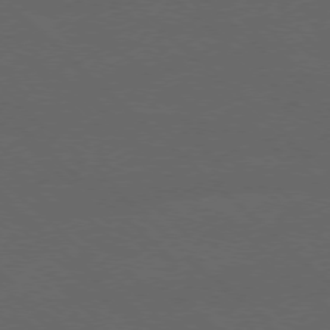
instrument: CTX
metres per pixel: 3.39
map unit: Ap
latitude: -77.8611
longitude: -68.5924
